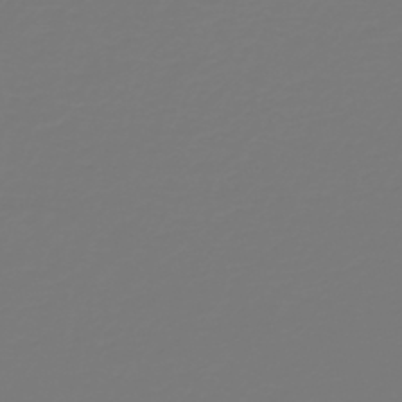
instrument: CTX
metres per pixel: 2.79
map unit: HNb
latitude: -46.1039
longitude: 51.7855
